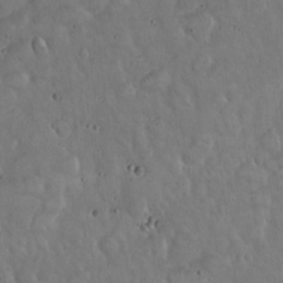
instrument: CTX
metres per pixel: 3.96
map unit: Hto
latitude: 17.6694
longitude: -59.6127
